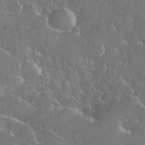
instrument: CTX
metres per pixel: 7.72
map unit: eHh
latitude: 37.4238
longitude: -61.1781
